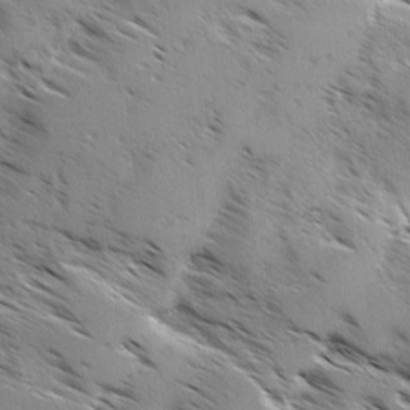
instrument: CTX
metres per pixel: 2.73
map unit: Ave
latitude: 0.3278
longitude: -111.0837
